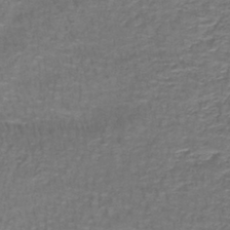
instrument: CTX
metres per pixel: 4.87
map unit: lHb
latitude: -42.2172
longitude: 55.7667
